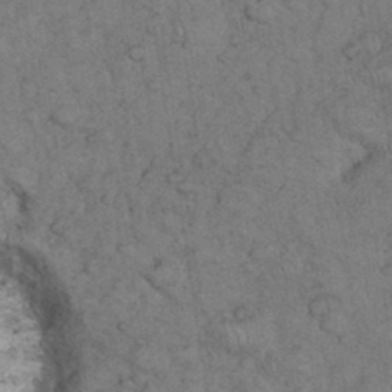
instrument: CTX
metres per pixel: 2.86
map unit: eHh
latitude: 35.6882
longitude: -63.0459
